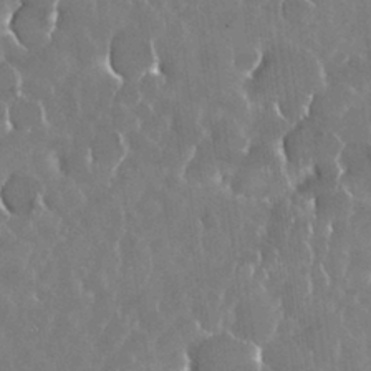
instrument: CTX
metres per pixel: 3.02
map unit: Nhu
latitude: 29.1970
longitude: -62.3468
